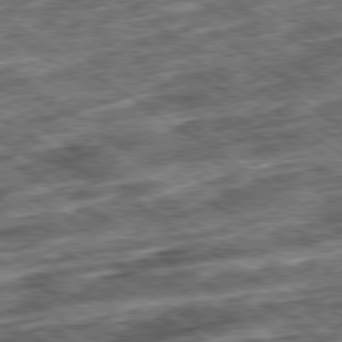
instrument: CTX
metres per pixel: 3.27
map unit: Ap
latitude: -79.5021
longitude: -49.5749
